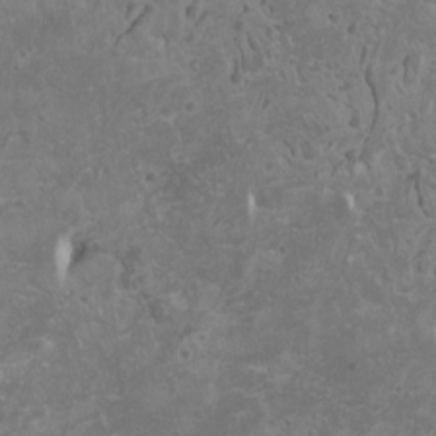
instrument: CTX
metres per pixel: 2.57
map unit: HNhu
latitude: -0.4440
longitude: 2.0472
